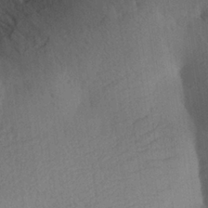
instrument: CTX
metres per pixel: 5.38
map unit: Aa
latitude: 26.0822
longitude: -143.8017
